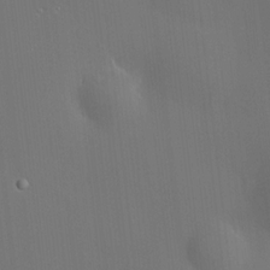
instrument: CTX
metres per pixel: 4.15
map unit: HNhu
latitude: 10.4034
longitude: 10.3684
